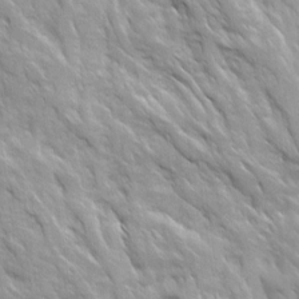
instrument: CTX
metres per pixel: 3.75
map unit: Ave
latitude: 16.0255
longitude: -131.9340
